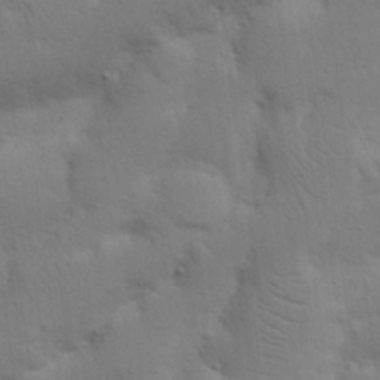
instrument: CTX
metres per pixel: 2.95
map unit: Nhu
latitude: 17.8017
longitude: -75.1403
